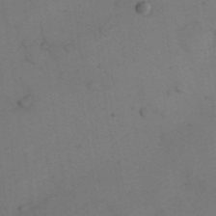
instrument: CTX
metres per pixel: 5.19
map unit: Nhu
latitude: 26.7435
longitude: -69.9528
